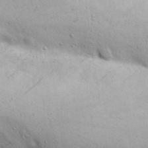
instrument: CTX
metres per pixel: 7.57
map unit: eHh
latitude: 24.5167
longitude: -72.6113
